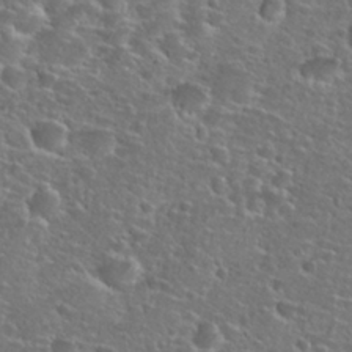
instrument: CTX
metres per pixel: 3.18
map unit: Hto
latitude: 25.6316
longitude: -49.5749
